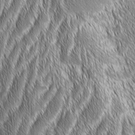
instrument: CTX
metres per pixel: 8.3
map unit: Aa
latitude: 6.2522
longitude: -130.3468
